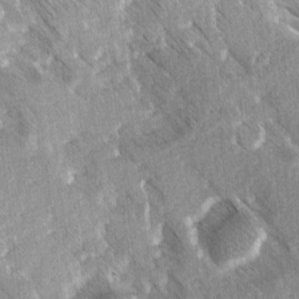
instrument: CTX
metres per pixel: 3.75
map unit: Ave
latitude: 8.3845
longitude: -104.4979
